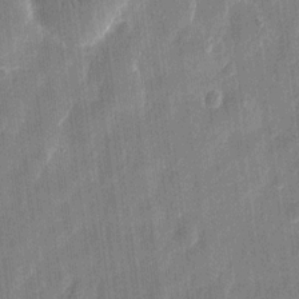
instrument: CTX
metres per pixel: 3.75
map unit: eHh
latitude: 11.1214
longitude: -70.4979
